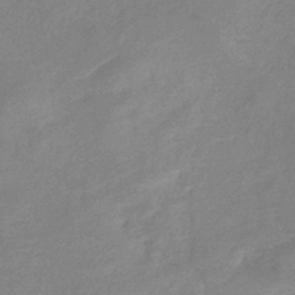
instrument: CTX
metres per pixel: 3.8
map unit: eHb
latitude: -36.9730
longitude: 74.5574
